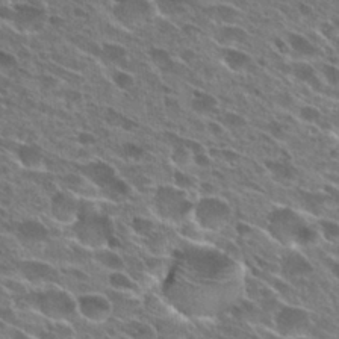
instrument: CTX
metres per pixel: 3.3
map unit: Hto
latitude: 26.8380
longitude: -44.6112
